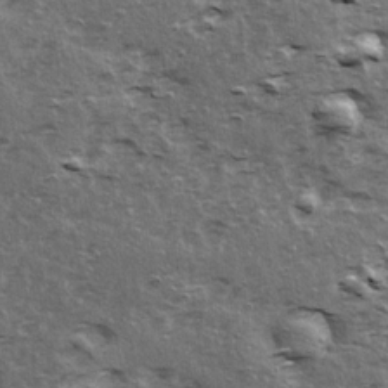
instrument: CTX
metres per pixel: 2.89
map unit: Ave
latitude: 15.5749
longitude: -104.4412
